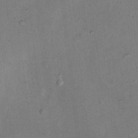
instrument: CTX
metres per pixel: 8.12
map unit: Nhu
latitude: 13.6505
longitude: -36.7435
